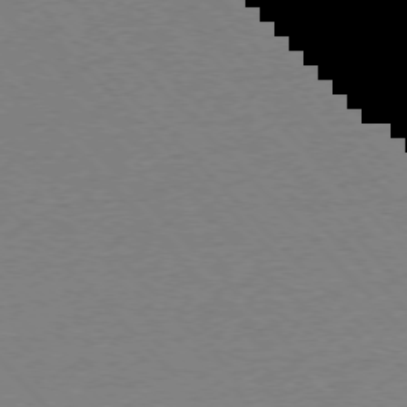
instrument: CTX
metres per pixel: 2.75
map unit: Ap
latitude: -76.2739
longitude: -85.5182
